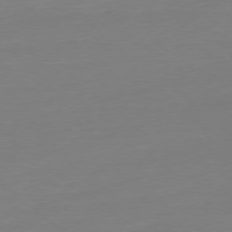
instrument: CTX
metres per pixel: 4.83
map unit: Ap
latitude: -78.0472
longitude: -76.5356
